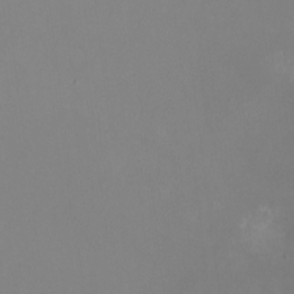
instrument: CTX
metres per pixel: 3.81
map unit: HNhu
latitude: -0.8597
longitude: -4.9703
